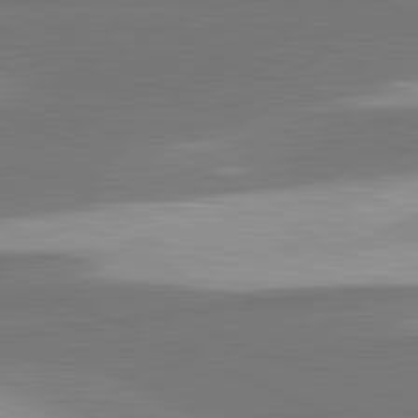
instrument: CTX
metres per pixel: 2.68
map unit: lApd
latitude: 81.7072
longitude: 175.1620
